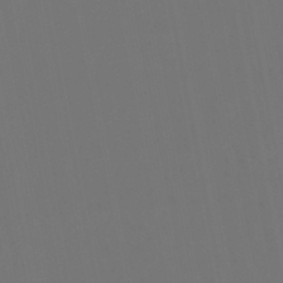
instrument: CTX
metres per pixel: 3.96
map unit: lHb
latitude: -47.5777
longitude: 74.4062
